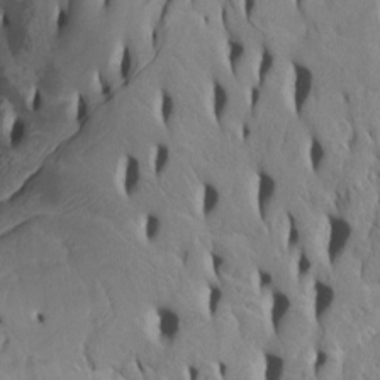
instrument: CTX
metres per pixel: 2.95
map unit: Htu
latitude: -4.7841
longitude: 152.0850
